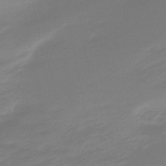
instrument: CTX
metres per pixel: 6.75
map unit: eHb
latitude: -48.0850
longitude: 85.0297
